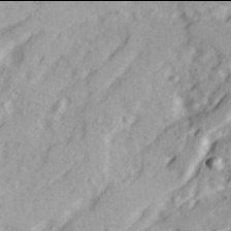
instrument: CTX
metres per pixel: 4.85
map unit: Ave
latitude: 21.9906
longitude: -131.8017
